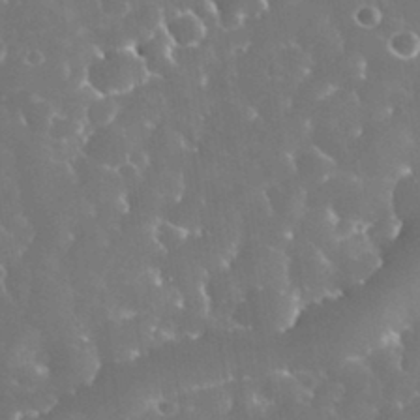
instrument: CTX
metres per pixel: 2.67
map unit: eHh
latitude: 33.3104
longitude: -63.4238
